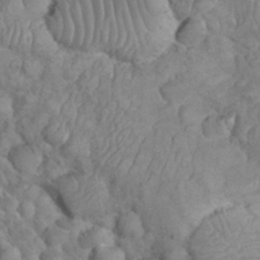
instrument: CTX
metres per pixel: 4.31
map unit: eHh
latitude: 33.0647
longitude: -64.7435
